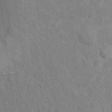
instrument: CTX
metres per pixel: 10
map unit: Hto
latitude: 14.1011
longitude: -37.9717
